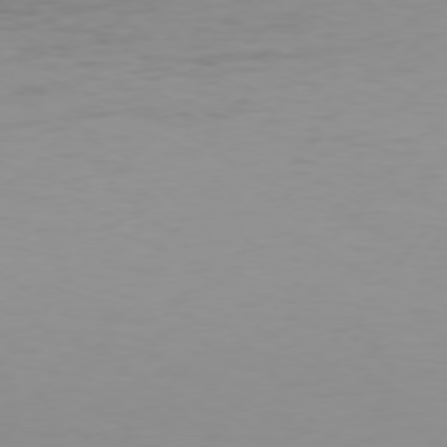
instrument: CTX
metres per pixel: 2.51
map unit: Hpe
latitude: 75.5182
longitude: -129.4615
